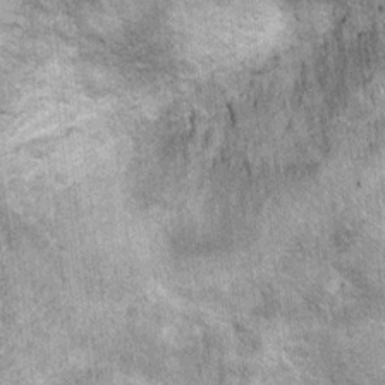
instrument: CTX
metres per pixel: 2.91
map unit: Ht
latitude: 10.2901
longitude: -38.3467
